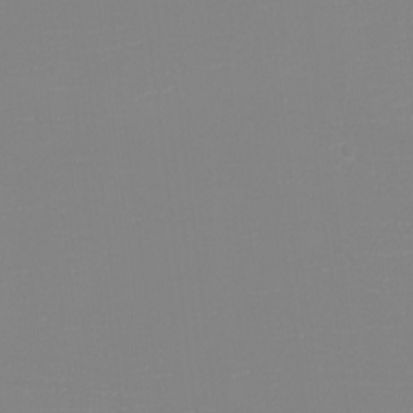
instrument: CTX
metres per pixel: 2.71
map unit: eHh
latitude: -6.1605
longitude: -82.6868
